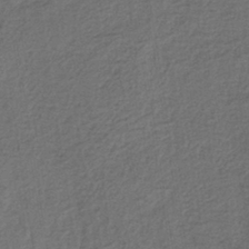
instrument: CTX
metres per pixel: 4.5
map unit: lHb
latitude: -39.8800
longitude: 55.0676
